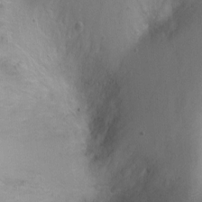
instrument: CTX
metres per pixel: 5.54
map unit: Ht
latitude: 0.3278
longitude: -45.6883
